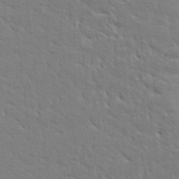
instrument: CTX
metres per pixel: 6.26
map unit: Ave
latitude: 16.9136
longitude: -141.3670
